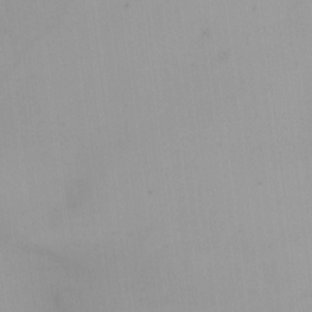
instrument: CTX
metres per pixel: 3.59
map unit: HNhu
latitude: 7.8961
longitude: -0.3467
